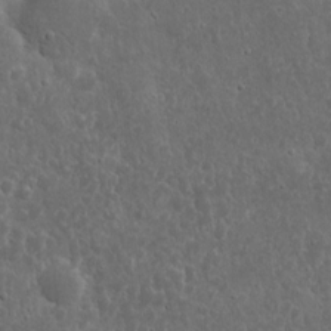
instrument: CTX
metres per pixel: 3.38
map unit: eHh
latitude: 10.8380
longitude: -73.0648
